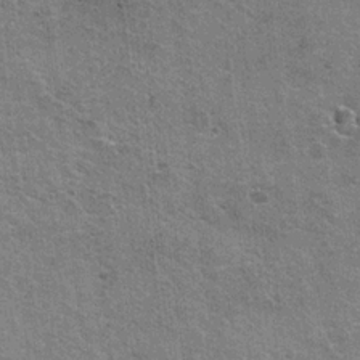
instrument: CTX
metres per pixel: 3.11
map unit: Hto
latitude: 19.3859
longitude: -49.1403
